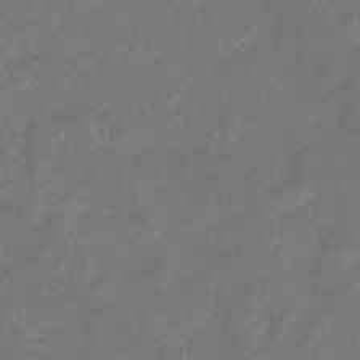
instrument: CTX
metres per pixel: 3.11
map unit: eHb
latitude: -38.7841
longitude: 75.6155
